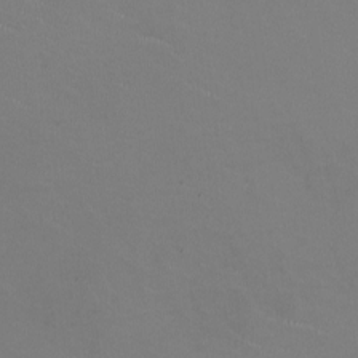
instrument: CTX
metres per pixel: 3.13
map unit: HNhu
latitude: -2.0283
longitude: -2.7813
